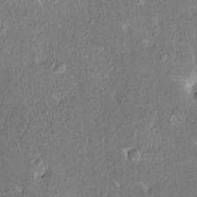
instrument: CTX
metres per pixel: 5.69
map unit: HNhu
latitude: 6.4034
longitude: 3.1053
